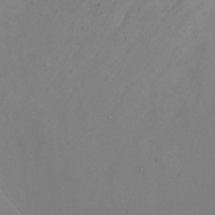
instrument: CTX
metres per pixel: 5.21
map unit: Htu
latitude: -7.0486
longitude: -65.9906
